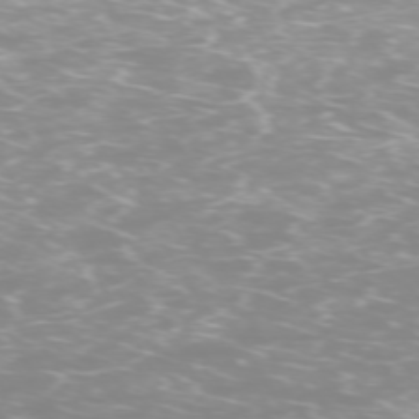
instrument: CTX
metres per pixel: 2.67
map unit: Hpe
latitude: -73.6533
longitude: 3.9745
